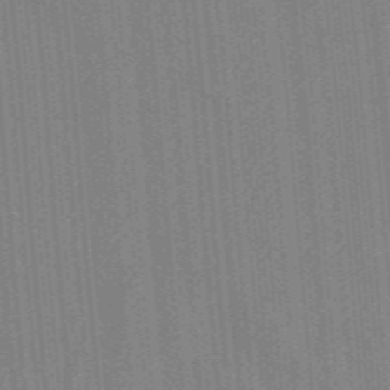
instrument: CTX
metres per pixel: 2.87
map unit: ANa
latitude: -38.0094
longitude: 95.1053
